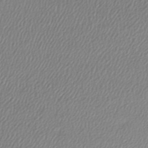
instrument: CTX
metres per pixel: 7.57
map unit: lHb
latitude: -41.5588
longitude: 69.9745
